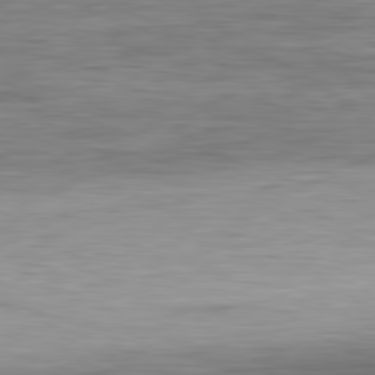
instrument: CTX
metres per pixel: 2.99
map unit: Ap
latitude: -81.9745
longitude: -79.0081
